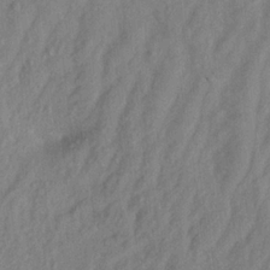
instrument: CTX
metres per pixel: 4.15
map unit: Aa
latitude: 20.6113
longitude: -147.7261
